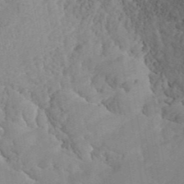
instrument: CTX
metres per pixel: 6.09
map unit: ANa
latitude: 41.5749
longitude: 26.5195
